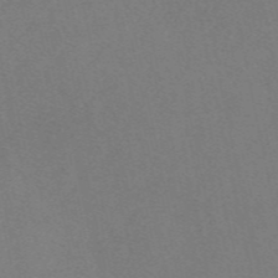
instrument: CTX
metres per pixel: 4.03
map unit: eAb
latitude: 48.6490
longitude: 108.3117
